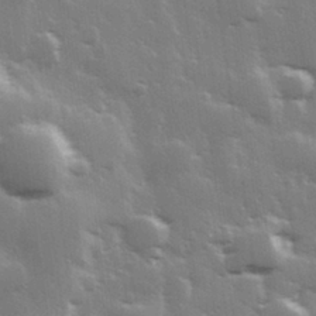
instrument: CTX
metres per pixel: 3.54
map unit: Hve
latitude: 28.5168
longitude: 148.3496
